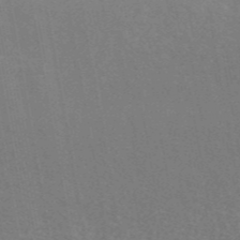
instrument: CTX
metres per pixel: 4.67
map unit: ANa
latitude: 43.7639
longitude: 29.8045
